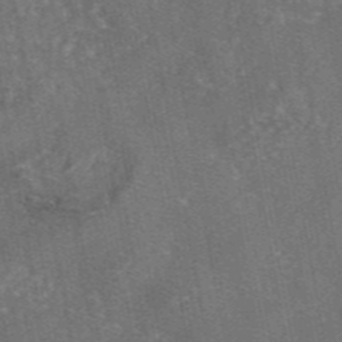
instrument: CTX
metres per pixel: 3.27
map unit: eAb
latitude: 46.1578
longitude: 107.4266
